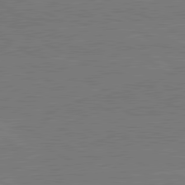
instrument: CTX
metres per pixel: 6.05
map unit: lApd
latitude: 81.0269
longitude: -127.4238
